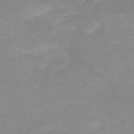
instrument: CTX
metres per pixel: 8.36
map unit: HNb
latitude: -49.9178
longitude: -39.4048
